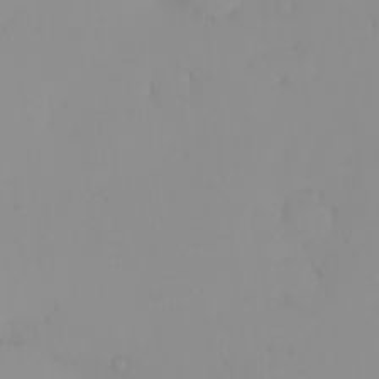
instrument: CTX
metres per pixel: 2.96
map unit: eHh
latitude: -0.9920
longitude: 19.5777
